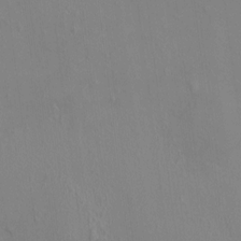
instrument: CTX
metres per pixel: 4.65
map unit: HNhu
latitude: 5.3671
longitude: 7.4076
